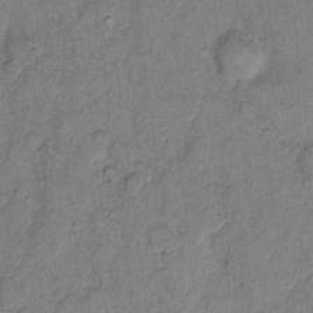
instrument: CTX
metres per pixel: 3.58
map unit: eHh
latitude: 10.4412
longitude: -64.4412
